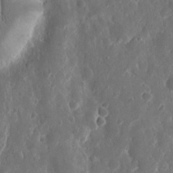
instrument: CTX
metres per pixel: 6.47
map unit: eHh
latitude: 11.4804
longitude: -72.2712
